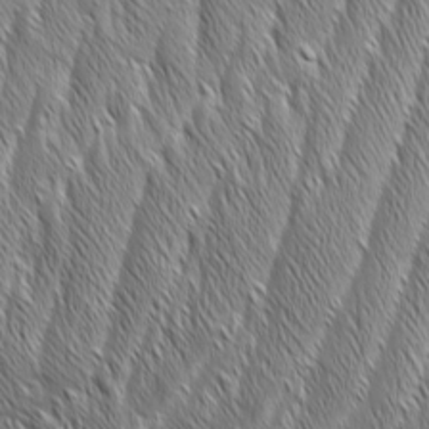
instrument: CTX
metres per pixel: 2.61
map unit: Aa
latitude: 7.8583
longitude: -130.1767
